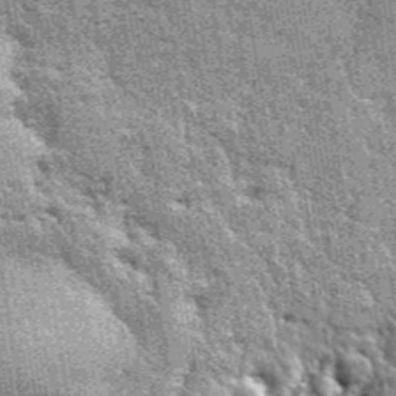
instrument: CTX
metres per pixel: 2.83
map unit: eHh
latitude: 40.4979
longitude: -55.9150
